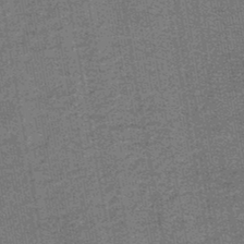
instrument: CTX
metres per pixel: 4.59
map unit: lHb
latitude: -43.9556
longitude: 56.2172
